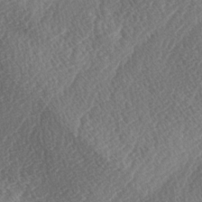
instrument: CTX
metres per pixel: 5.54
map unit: lAa
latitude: -3.1998
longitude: -129.1214
